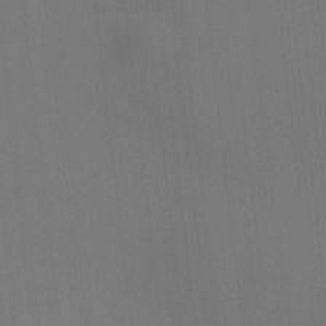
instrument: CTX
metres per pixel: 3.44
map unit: HNhu
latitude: 10.4412
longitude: 10.4440
